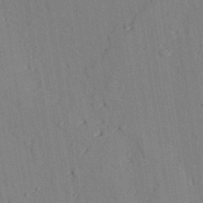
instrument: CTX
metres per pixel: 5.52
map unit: lAvf
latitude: 26.7624
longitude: -109.2914
